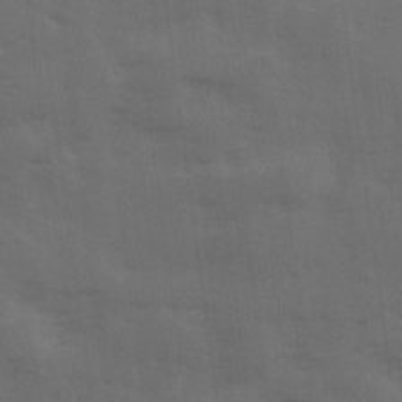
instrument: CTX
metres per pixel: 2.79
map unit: Ave
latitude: 18.9891
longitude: -130.7814
